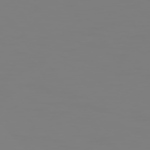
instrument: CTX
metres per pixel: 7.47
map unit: Hpe
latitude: 74.9892
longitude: -126.9892
